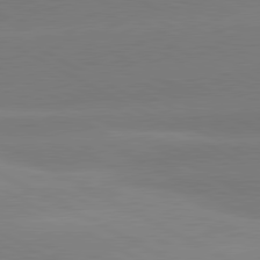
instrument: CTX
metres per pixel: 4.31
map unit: lApd
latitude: 80.8947
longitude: -153.4238
